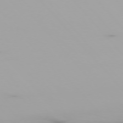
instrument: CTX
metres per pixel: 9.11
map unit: Ap
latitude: -76.8030
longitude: -74.3089
